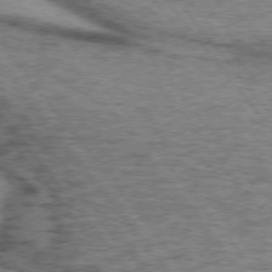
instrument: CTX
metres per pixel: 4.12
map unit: lApd
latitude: 73.8773
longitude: -77.0647
